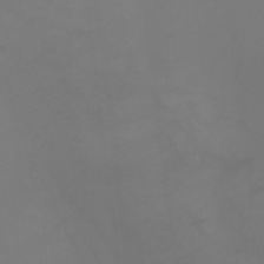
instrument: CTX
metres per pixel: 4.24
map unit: Ht
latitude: -0.7086
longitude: -38.7435
